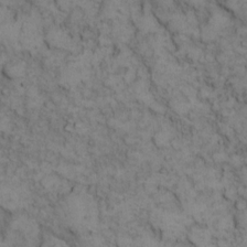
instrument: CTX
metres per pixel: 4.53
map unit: eHh
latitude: 14.1200
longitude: -63.6883
